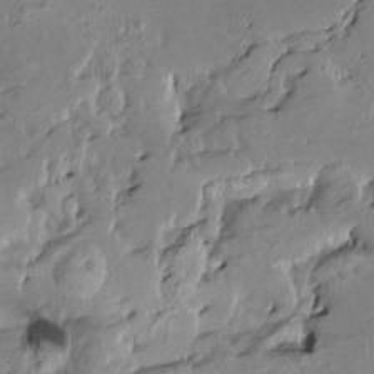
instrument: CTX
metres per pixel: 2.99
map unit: HNhu
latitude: 3.8394
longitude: 6.2361
